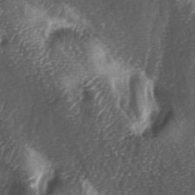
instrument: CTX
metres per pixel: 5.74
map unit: lAa
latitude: -5.2754
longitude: -126.9325
